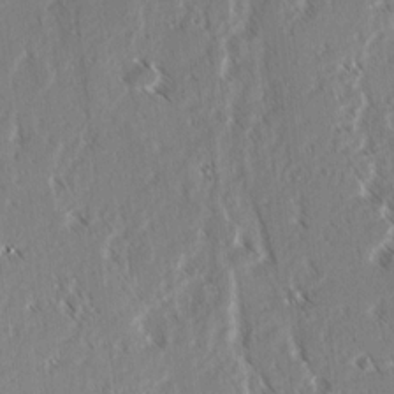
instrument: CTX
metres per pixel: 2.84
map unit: lAvf
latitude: 3.7071
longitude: -105.8017
